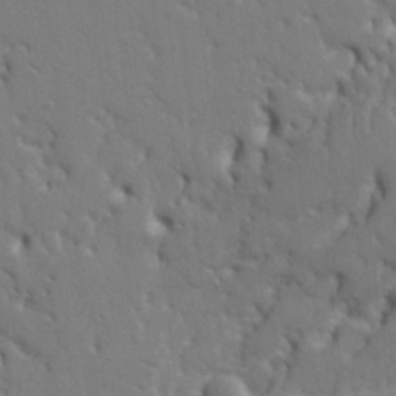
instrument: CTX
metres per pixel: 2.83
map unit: Ht
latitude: 9.5371
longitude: -77.1970
